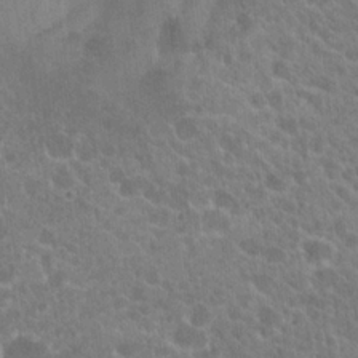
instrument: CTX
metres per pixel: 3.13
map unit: Hto
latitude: 20.0255
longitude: -36.0633
